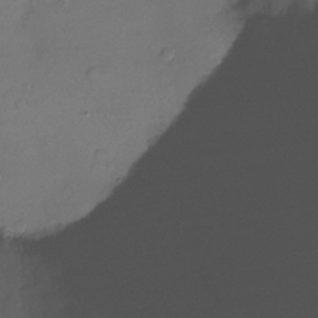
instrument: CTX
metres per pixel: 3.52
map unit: Ht
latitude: -18.0283
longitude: -43.5371
